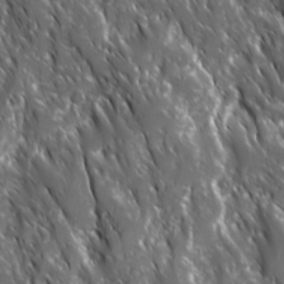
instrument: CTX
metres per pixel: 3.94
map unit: Ave
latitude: 15.4616
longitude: -132.8758
